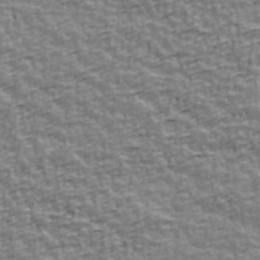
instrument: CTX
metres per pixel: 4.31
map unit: Ave
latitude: 41.7071
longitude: -112.8569
